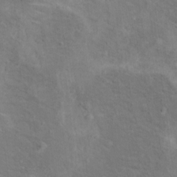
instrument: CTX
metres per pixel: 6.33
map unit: Ht
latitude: 13.2159
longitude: -39.9717
